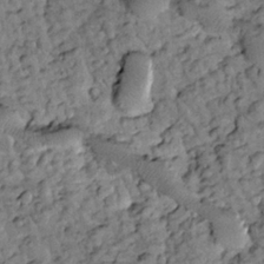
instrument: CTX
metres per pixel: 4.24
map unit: Htu
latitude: -2.2739
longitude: 173.4265
